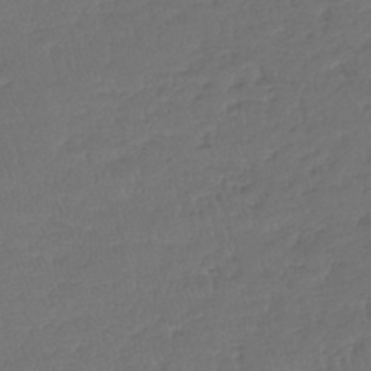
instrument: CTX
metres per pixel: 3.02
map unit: lHb
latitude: -39.8611
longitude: 68.5006
